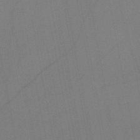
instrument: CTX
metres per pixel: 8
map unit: HNb
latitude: -48.0094
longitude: -40.1577
